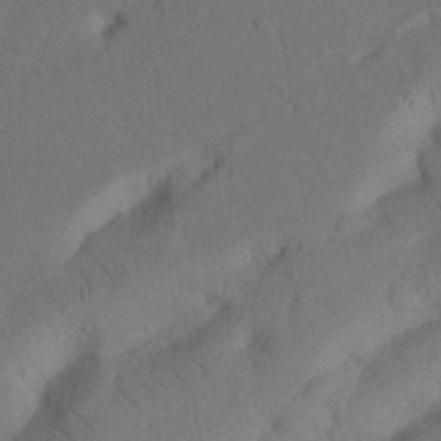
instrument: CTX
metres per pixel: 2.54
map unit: Nhu
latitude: 21.6127
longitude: -74.4790
